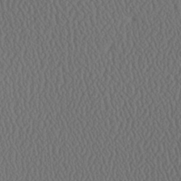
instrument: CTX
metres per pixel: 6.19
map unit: Ave
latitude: 23.8583
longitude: -135.2915
